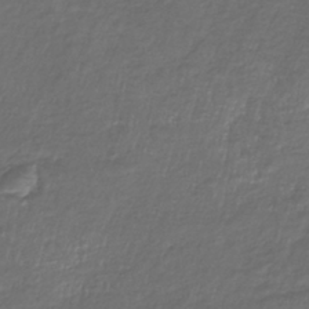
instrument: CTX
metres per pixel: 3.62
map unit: lHb
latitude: -39.6155
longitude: 73.3887
